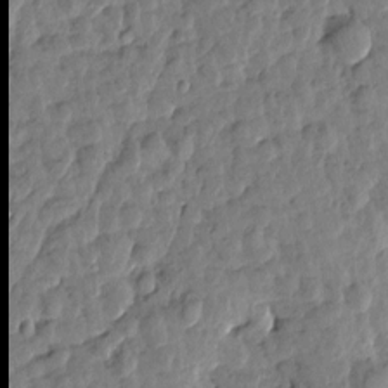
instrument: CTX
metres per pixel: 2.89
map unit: Htu
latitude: 0.5734
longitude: -179.9906
